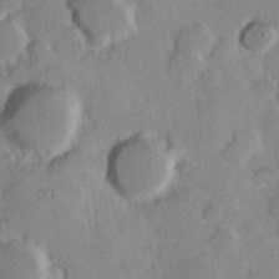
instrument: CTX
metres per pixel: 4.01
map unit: Hve
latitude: 23.5749
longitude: 147.5021
